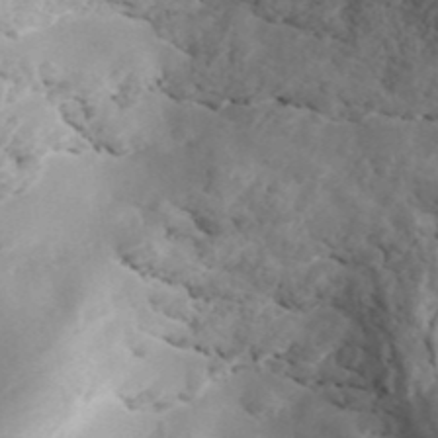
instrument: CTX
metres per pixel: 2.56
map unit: ANa
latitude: 43.6883
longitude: 47.3698
